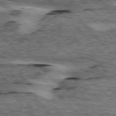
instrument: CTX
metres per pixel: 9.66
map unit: lApd
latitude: 76.3089
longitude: -78.0633
